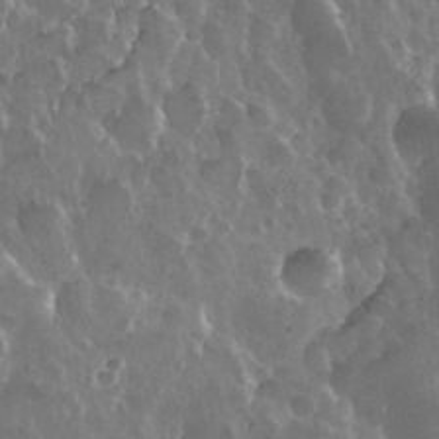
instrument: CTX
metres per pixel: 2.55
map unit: eHh
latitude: 33.9906
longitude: -58.0822
